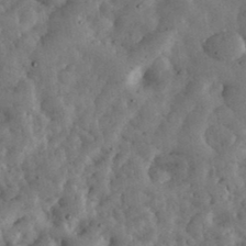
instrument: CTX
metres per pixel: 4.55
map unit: eHh
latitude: 34.7624
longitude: -68.8758
